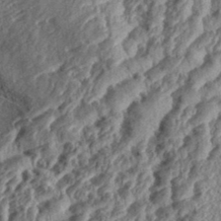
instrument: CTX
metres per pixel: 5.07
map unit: eHh
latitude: 35.6694
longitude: -137.6127
